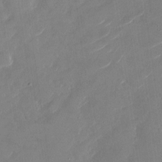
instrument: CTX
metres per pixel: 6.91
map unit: Nhu
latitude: -29.2187
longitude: -72.8569
